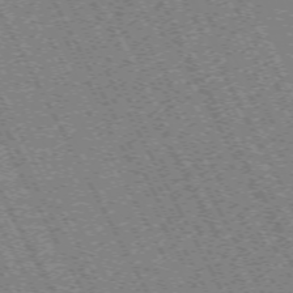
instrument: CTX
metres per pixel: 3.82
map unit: Hpe
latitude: -70.9731
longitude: 10.9731
